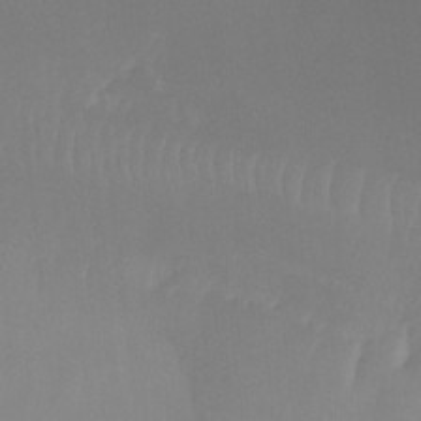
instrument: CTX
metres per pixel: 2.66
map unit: Ht
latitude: -15.5022
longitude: -48.5168
